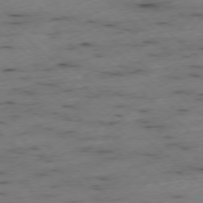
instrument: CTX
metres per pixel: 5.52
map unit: Ap
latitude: -77.6344
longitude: -89.8206
